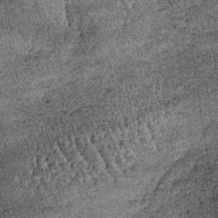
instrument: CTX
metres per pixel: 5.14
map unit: lHb
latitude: -39.6533
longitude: 67.3510
